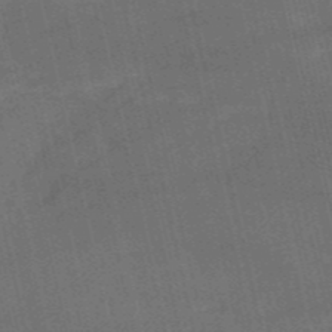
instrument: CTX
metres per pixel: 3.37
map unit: HNb
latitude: -52.5951
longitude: -41.0836
